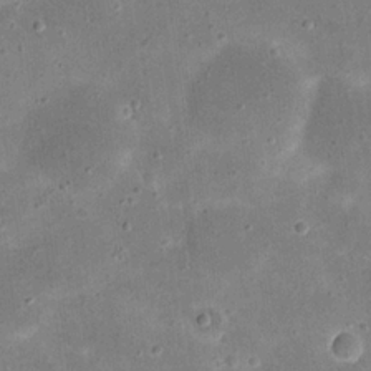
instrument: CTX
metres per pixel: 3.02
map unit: eHh
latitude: 21.3293
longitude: -66.6679
